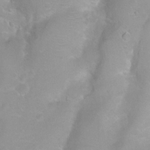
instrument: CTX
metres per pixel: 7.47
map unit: Nhu
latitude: 3.9528
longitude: -24.9702
